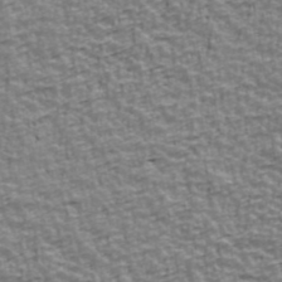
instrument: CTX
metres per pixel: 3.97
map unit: Ave
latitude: 41.6504
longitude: -112.8569
